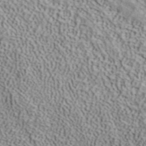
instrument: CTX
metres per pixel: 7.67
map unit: ANa
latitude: 42.1389
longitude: 49.3699
